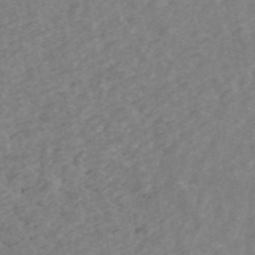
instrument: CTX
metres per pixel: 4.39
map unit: ANa
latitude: 44.7057
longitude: 24.7463
